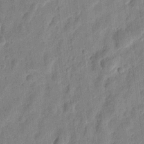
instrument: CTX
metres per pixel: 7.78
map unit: eHh
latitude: 8.1578
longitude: -74.3089
